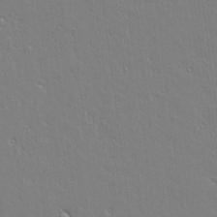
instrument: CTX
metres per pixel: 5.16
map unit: Aa
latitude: 12.3656
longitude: -125.6127
